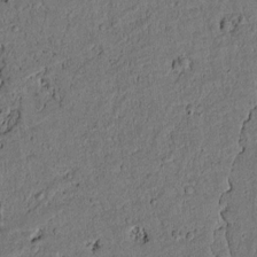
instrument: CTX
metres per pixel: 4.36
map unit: lAvf
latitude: 4.5546
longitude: 168.8786
